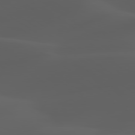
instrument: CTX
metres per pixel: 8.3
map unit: lApd
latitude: 80.1200
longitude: -92.1011
